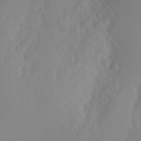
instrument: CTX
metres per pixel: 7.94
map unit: Hve
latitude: 12.5924
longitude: -91.2348
